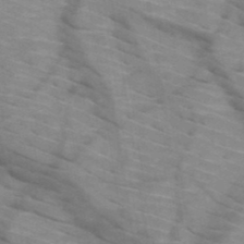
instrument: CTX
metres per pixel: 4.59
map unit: HNb
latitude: -47.2187
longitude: -45.2915
